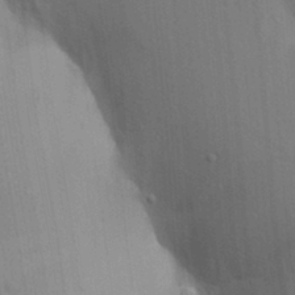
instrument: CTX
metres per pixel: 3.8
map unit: Aa
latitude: 18.8380
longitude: -149.5371
